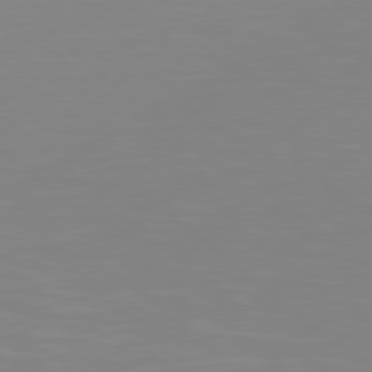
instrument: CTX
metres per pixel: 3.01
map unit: Hpe
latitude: 78.3279
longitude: -172.1577
